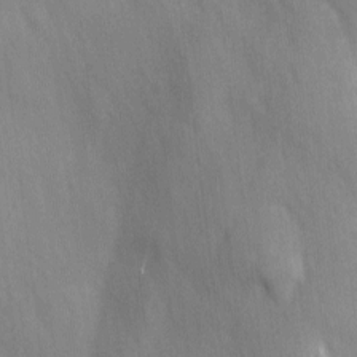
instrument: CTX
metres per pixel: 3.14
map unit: Ave
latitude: 0.8002
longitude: -113.4804
